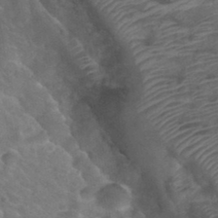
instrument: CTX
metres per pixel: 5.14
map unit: Hto
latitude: 35.1214
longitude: -49.7450
